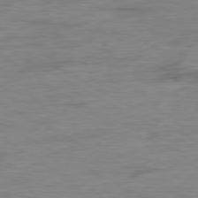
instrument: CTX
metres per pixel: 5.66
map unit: Ap
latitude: -79.9745
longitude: -83.4048
